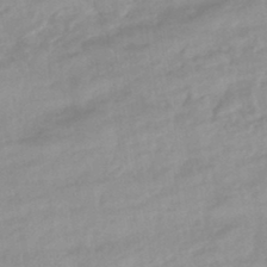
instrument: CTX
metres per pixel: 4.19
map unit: eHb
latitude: -44.0850
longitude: 84.9352
